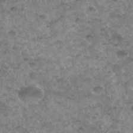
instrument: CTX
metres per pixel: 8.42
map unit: Hto
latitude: 34.0255
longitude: -49.5749
